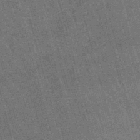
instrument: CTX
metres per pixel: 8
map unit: lHb
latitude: -46.2172
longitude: 78.1228
